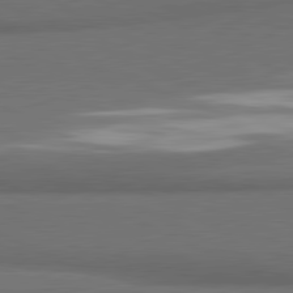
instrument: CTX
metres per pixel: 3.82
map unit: lApd
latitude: 81.4048
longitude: 175.4454
